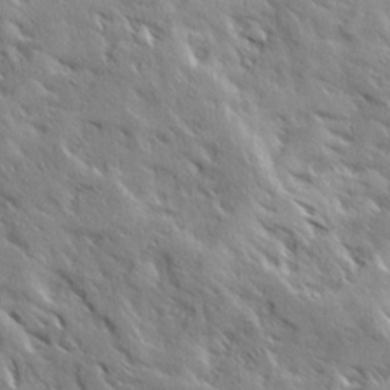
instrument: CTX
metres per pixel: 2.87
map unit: Ave
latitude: 19.3670
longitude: -136.0822
